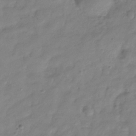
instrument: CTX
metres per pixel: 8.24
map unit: Hve
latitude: -32.6519
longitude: 91.5588
